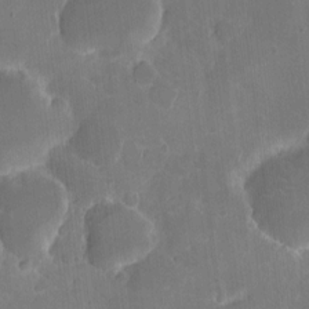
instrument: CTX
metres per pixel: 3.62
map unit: eHh
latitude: 5.3859
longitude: -66.1199
